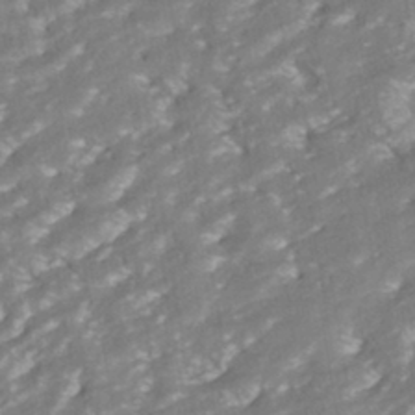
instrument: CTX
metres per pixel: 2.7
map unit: ANa
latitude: -42.3684
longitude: 108.1606
